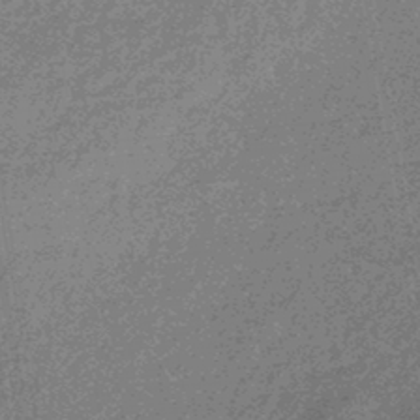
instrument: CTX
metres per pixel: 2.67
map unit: eHb
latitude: -44.5385
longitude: 88.8597
